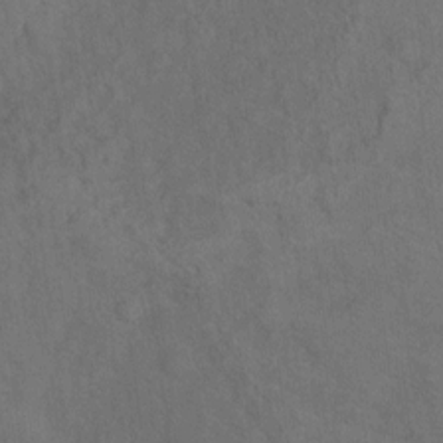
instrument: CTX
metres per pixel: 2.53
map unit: Ht
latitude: 5.2159
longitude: -37.0837
